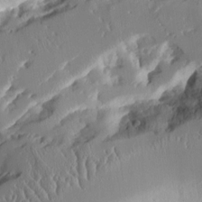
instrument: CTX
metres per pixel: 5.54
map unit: Aa
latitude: 11.8206
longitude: -126.6491
